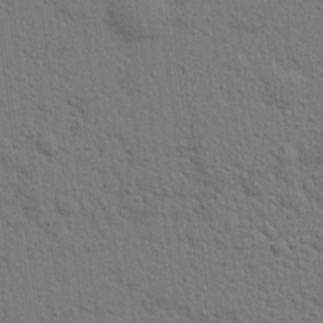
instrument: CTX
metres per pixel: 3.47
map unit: eHh
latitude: 25.4426
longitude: -79.4427
